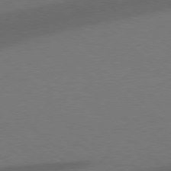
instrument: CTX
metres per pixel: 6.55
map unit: Hpe
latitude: 77.8961
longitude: -150.9513
